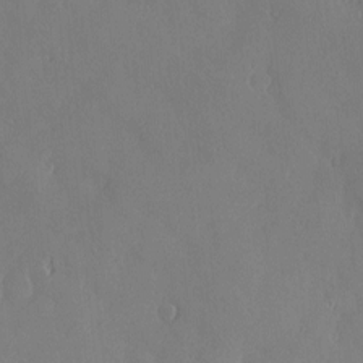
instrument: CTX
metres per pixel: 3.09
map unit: Nve
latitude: -7.6155
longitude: 173.6155
